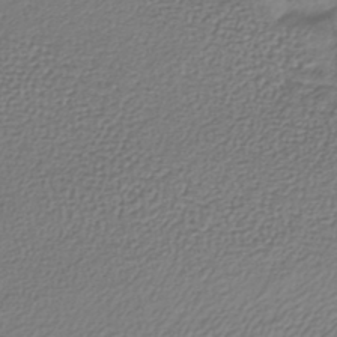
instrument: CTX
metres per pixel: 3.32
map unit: lHb
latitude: -38.5196
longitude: 62.1039
